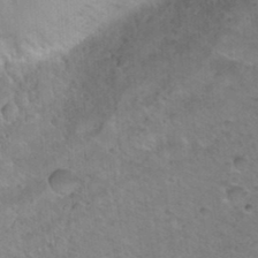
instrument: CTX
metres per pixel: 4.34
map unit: Hto
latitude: 35.1970
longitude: -46.0633
